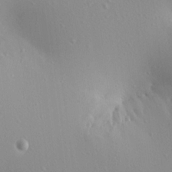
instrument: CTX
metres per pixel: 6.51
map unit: Aa
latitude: 12.4790
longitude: -142.7624
